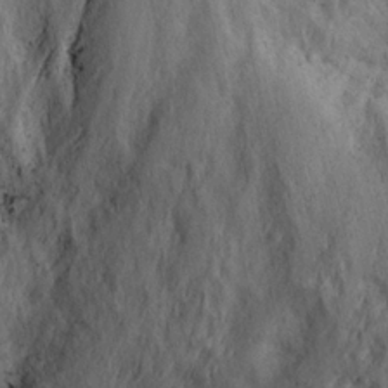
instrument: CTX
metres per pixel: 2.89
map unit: Ave
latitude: 23.0269
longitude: -136.1767
